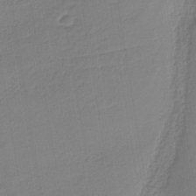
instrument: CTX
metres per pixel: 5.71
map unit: HNb
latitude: -36.6896
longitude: 57.7477
